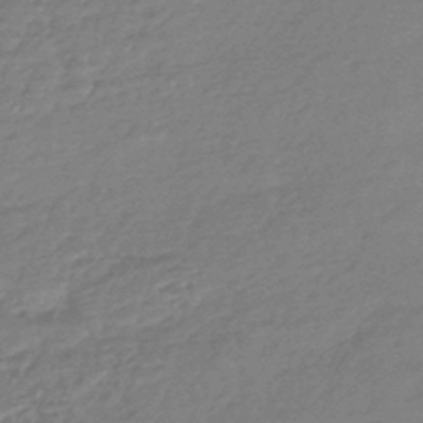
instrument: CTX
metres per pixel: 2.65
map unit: HNhu
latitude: -45.5210
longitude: 93.5588
